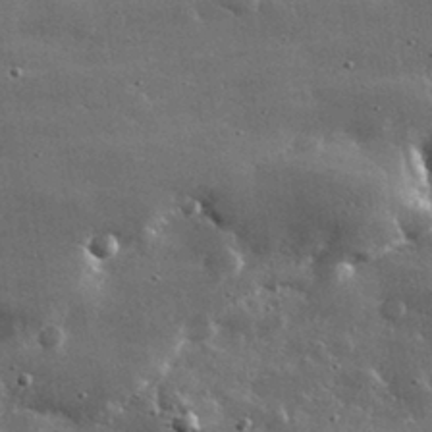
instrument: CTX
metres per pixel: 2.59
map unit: lHvf
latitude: 32.3845
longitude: -90.4979
